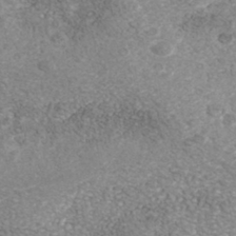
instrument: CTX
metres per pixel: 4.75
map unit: Nhe
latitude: -41.4265
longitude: -109.9717
